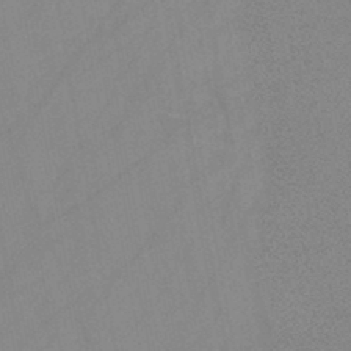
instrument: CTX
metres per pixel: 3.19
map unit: HNb
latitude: -45.0864
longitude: -40.5545
